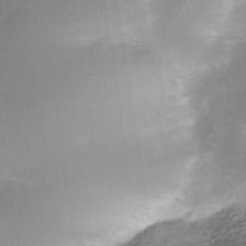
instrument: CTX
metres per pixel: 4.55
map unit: Nhe
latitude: -35.5399
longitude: -145.5371
